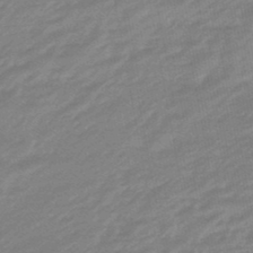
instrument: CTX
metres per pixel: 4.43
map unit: eHb
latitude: -48.1984
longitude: 84.8785
